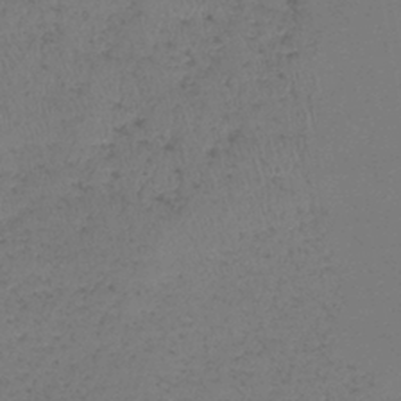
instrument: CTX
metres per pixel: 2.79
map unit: lHb
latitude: -39.0298
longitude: 73.4643
